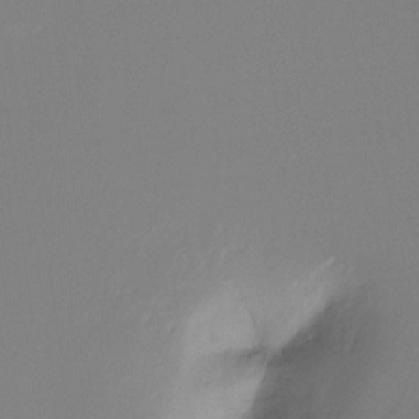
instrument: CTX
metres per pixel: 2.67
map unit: Ht
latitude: -16.2740
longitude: -49.4615
